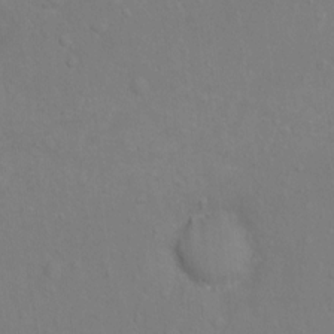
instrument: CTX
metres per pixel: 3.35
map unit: Hto
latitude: -6.5007
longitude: -35.4426
